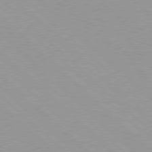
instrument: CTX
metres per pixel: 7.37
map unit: Hpe
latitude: 77.7449
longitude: -153.5371
